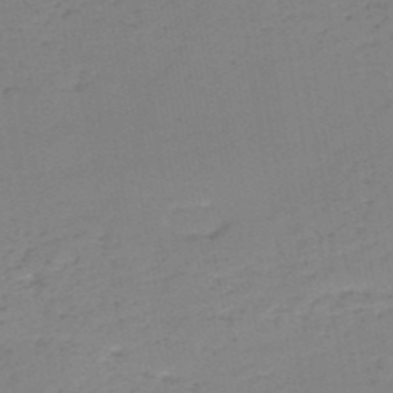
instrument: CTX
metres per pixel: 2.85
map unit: HNb
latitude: -51.0108
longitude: -53.0270
